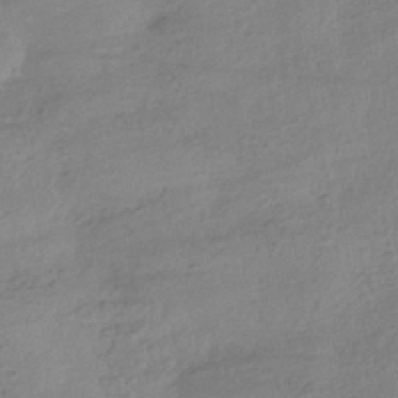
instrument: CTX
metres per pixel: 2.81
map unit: HNhu
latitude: -41.0675
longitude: 99.1998
